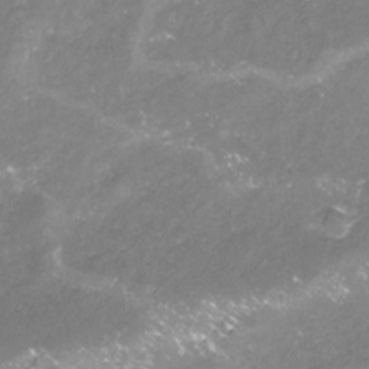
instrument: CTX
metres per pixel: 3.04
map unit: Nhu
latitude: -23.1998
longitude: -57.7449
